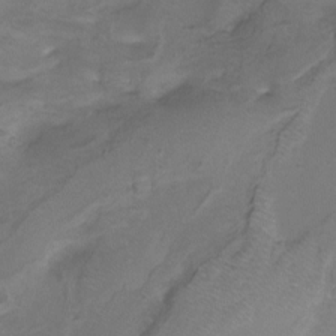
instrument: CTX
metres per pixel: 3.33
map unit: Nhu
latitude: -9.5399
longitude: -77.3103
